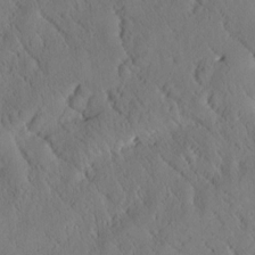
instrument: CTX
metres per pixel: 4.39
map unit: Htu
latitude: 0.4034
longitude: 176.1039
